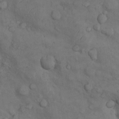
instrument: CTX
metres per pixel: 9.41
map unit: Nhu
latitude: 8.9514
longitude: -25.0080
